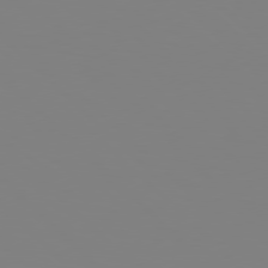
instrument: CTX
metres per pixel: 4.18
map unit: Hpe
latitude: 78.0633
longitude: -161.8961
